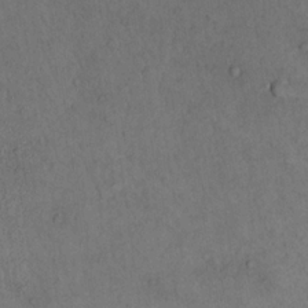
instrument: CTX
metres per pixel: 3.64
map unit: Nhu
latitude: 22.0255
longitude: -71.1781
